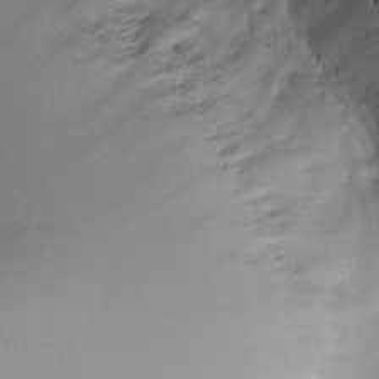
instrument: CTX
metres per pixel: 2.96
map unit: Nve
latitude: -23.2187
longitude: -138.8380
